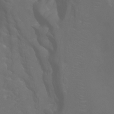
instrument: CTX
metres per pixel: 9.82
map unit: Htu
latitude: -5.4076
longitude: 138.6141
